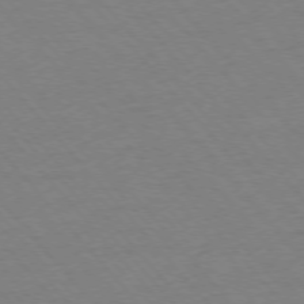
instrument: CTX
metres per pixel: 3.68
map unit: Ap
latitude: -76.3117
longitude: -86.7435
